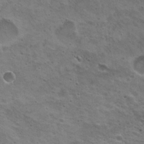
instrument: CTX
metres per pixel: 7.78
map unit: Nhu
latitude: 19.9150
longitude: -31.2915
